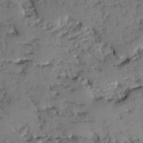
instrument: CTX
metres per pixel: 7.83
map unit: Ave
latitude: -0.1228
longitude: -110.4601
